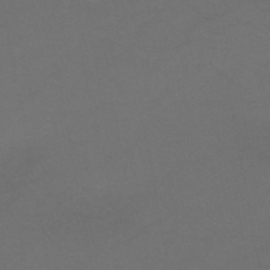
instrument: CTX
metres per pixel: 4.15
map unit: HNb
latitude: -47.0108
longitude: -35.4048
